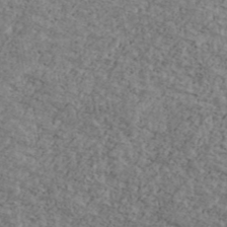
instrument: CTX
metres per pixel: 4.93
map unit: Ave
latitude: 40.9891
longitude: -108.3845
